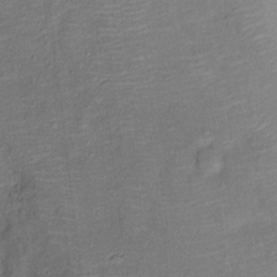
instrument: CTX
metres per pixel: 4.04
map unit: Ht
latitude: 12.8191
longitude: -39.2159
